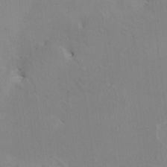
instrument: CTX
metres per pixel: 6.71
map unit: HNhu
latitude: 5.1214
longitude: 4.6140
